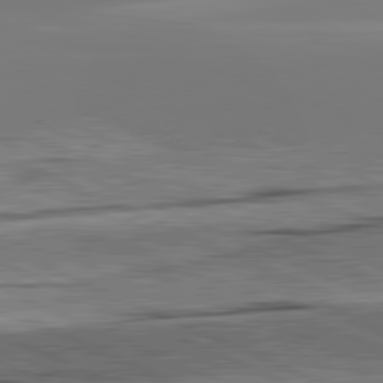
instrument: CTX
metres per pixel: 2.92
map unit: lApd
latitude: 81.9528
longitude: -146.1956
